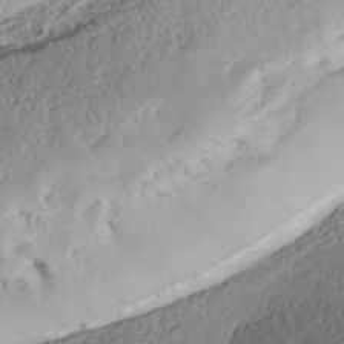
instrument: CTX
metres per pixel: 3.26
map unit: HNhu
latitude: -37.4265
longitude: 33.3321
